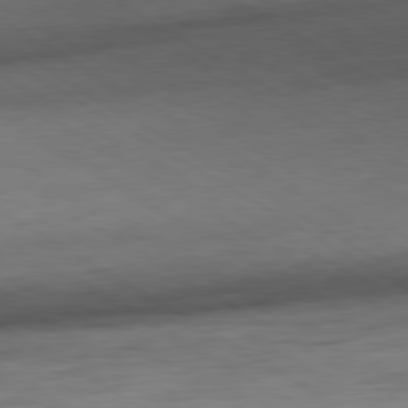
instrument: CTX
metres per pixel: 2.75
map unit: Hpe
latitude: -80.3495
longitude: 20.1605
